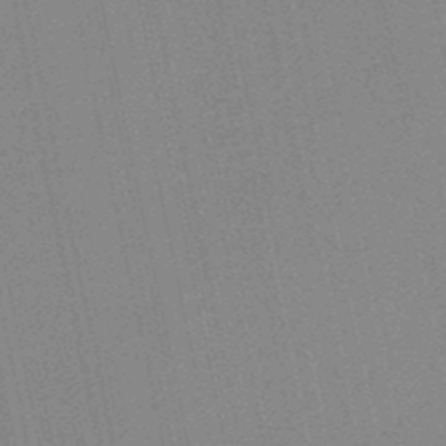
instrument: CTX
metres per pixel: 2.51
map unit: HNb
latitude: -48.1417
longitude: 59.0297
